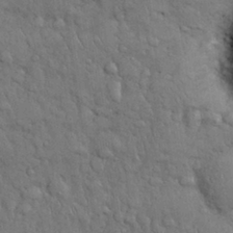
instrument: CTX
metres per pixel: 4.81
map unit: Nhu
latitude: 27.9906
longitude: -68.4223
